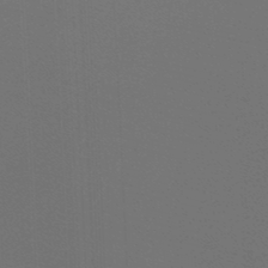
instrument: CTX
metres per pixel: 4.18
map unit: lHb
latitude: -46.9541
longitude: 64.1984
